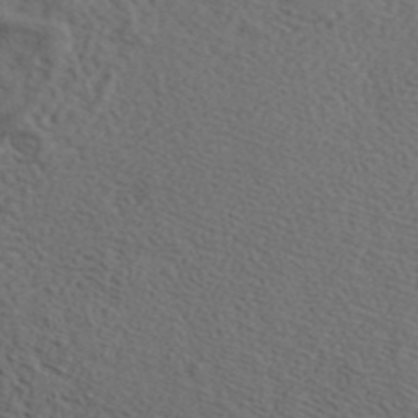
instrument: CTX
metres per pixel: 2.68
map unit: ANa
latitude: 42.5735
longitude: 55.6722
